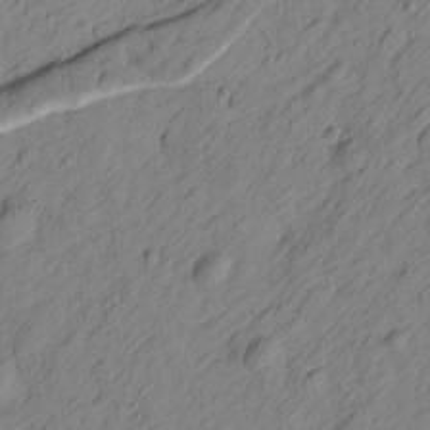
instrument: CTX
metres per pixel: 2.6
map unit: Htu
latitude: -1.7100
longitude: -175.1214
